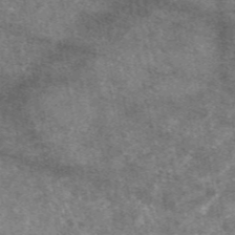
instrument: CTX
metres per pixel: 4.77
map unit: eAb
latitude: 47.7450
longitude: 122.1228
